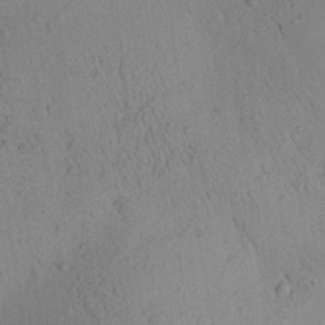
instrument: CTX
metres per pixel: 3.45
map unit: Aa
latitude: 24.3845
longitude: -144.5546
